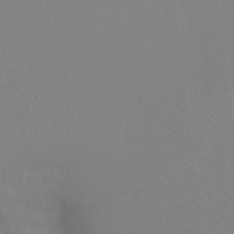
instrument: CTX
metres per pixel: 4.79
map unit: Ht
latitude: -8.7841
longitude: -37.5371
